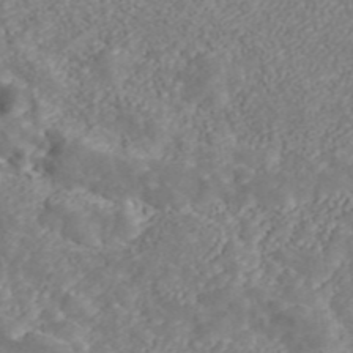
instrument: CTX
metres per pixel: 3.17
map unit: ANa
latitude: 45.1025
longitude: 21.5777
